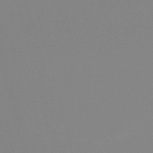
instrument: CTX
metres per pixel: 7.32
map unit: lHb
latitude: -48.2173
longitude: 68.2739
